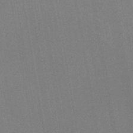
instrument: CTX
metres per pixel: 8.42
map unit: HNhu
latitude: -42.6140
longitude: 94.4251
